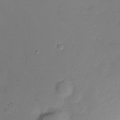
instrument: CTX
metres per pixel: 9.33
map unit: Hto
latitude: -11.5588
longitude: -39.7450
